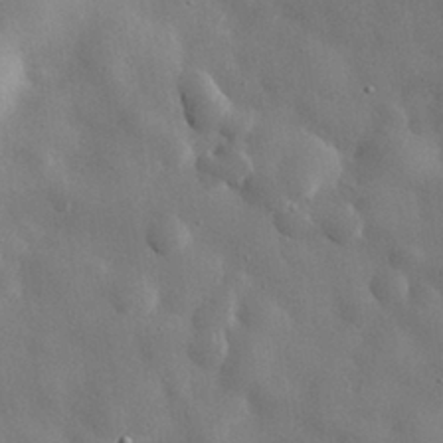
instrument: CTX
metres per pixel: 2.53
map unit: eHh
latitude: 30.6302
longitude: -80.6301
